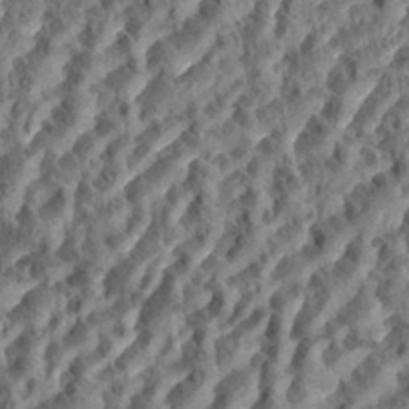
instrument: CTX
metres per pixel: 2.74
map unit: eHh
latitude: 35.0458
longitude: -137.4049
